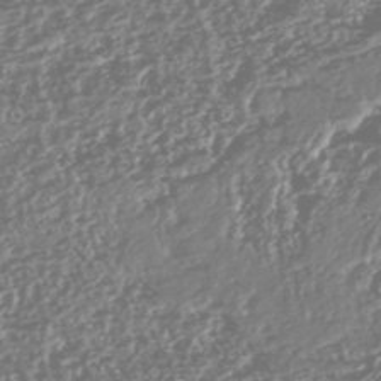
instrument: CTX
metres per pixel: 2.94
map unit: HNhu
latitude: -47.7099
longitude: 31.4265
